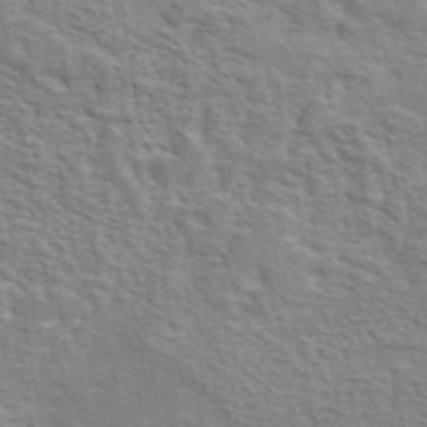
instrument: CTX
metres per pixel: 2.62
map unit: eAb
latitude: 42.8758
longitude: 107.9745
